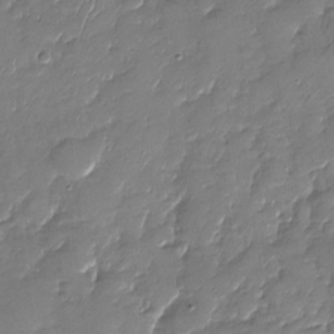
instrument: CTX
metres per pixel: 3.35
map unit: Nhu
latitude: -28.4251
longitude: -65.0458
